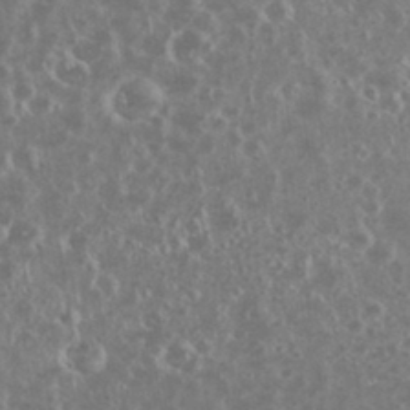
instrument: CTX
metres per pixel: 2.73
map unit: eHh
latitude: 34.4223
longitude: -60.7246
